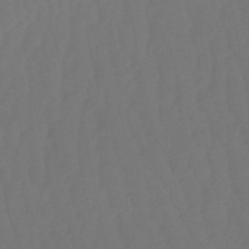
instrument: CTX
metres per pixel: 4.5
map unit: eHb
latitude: -50.8786
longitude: 77.5021
